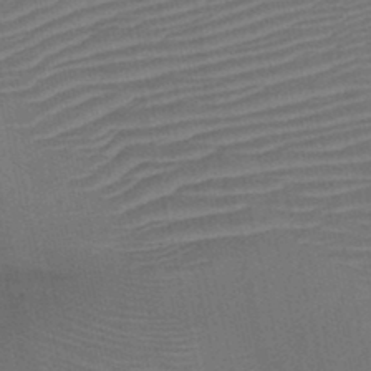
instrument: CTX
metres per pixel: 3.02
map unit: HNb
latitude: -47.0675
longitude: -41.5938
